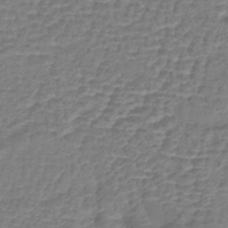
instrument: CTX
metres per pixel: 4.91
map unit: lHb
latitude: -43.1431
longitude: 78.8597
